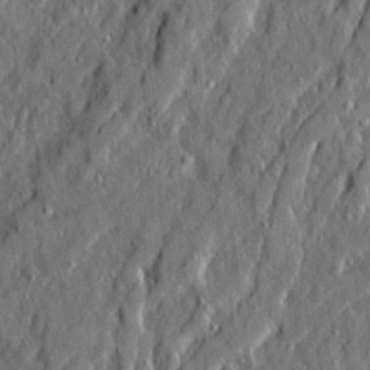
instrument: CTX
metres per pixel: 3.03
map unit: Ave
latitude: 20.9514
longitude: -129.4993
